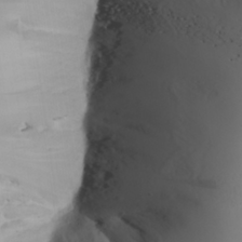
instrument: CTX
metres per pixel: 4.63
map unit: lAvf
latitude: 25.7449
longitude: -111.1592
